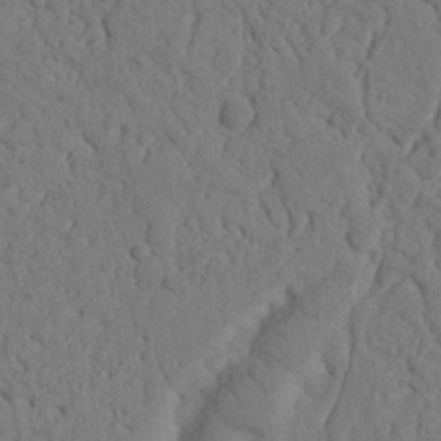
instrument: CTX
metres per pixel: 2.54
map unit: Nhu
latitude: 21.1026
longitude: -75.0458
